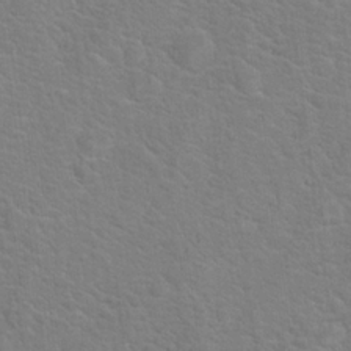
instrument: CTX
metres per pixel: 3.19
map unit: Hto
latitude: 19.3859
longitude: -44.0255
